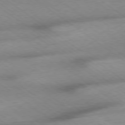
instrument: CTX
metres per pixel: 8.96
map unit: Ap
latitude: -78.8408
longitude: -91.3104
